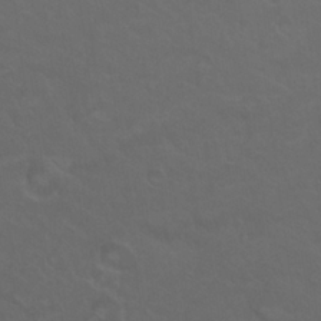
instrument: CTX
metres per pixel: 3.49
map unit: Nhu
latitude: 24.3656
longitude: -53.9150
